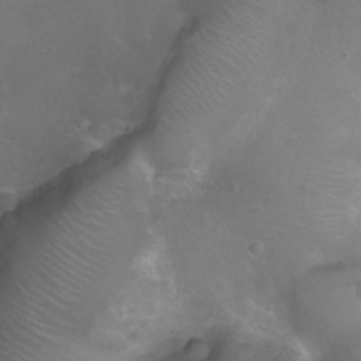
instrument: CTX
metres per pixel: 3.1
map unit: Ht
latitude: -6.2172
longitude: -19.6882
